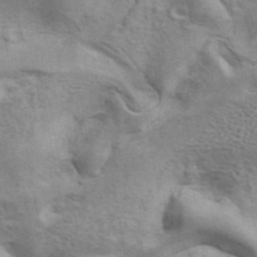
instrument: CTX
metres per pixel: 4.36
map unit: ANa
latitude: 42.4034
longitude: 17.3888
